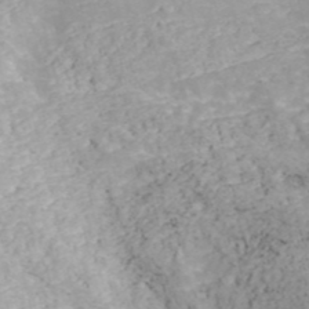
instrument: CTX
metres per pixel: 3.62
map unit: ANa
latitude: 40.7246
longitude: 23.5966
